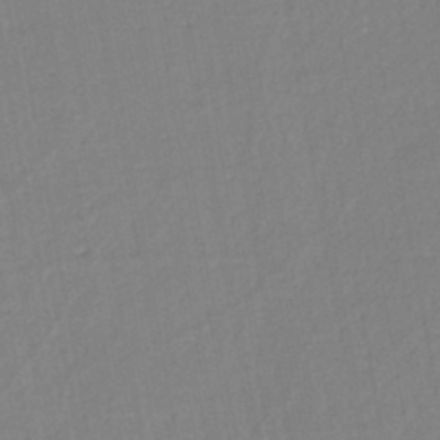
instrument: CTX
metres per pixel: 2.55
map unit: eHh
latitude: -44.8786
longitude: -28.5734
